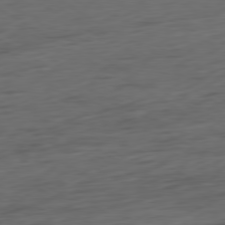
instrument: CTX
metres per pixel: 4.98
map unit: Ap
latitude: -79.4832
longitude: -63.5938
